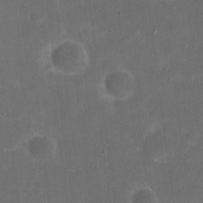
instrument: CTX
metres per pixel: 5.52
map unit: eHh
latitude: 19.9906
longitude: -65.2726
